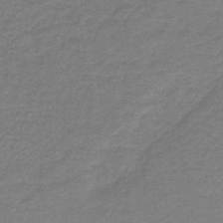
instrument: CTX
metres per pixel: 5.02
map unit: HNb
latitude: -44.9920
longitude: 52.5762
